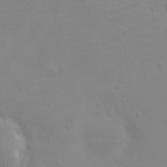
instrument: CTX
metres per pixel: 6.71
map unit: eHh
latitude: -3.4076
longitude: -74.8191
